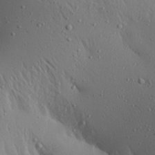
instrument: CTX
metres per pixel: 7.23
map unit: Aa
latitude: 19.4048
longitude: -147.7261
